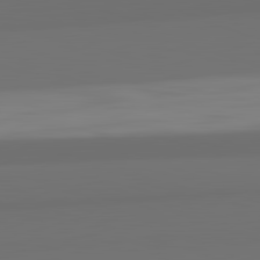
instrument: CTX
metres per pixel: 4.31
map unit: lApd
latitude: 82.6868
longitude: 165.5210
